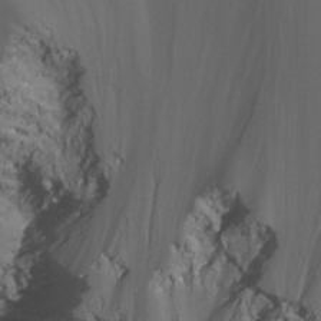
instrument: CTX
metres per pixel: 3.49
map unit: Nhu
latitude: -13.7667
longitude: -65.2915
